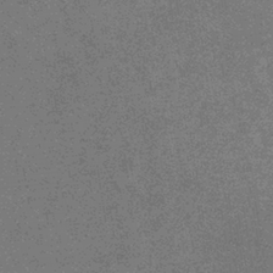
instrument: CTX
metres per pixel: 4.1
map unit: eHb
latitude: -37.8233
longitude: 79.3320
